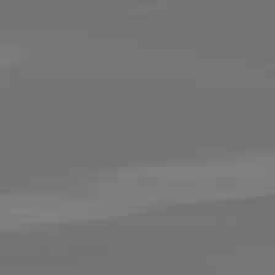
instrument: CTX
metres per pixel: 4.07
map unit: lApd
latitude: 82.1388
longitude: 163.6344
